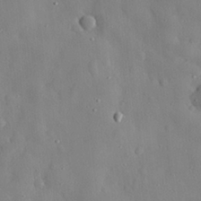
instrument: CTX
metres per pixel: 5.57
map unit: eHh
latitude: 28.8758
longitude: -77.5938
